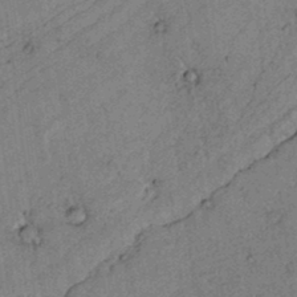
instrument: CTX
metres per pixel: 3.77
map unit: lAvf
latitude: 4.7246
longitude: 158.8596
